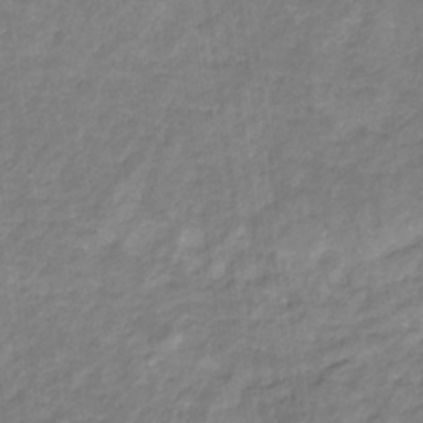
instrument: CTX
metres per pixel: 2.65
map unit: eHb
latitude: -31.6911
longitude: 67.2754
